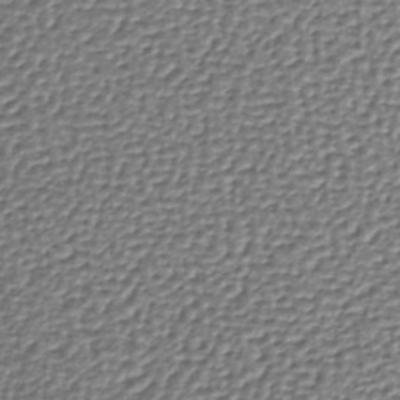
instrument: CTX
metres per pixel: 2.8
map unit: lHb
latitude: -36.8974
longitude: 59.3320
